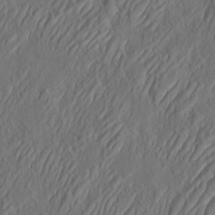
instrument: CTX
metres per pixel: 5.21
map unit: eHh
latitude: 4.4790
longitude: -77.5182
